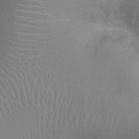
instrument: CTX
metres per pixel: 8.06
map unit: Ht
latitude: -1.8423
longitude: -16.0444
